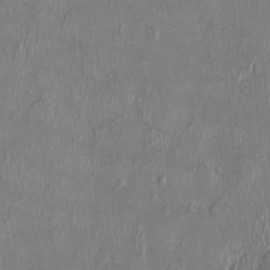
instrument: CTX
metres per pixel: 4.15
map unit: HNhu
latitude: 2.5734
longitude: -6.1200
